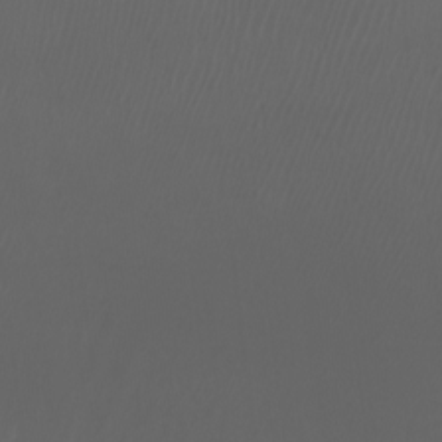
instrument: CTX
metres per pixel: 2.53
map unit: Htu
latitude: -7.0486
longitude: -70.9702
